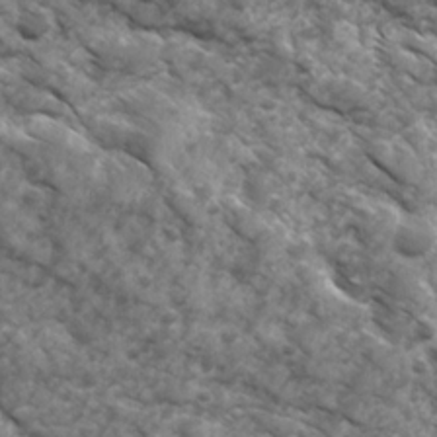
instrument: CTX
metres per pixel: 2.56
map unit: Ave
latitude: 17.2915
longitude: -132.0633
